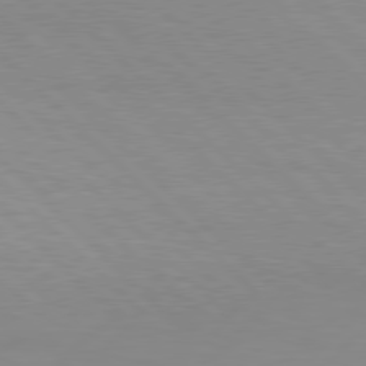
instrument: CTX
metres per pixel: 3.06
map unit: Hpe
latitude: 78.1011
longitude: -138.7624
